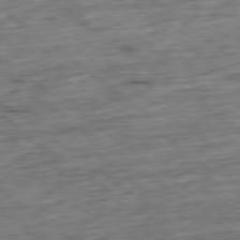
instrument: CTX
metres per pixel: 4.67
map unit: Hpe
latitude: -79.4265
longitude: 11.4077
